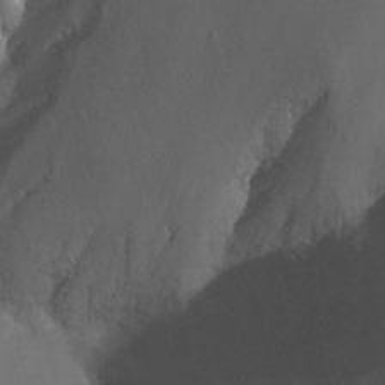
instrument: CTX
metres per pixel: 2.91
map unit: Nhu
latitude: -13.2754
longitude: -64.1011
